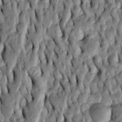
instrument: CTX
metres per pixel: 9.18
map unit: Htu
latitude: -3.6910
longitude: 156.3306
